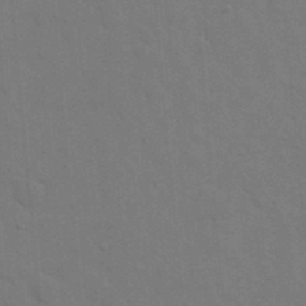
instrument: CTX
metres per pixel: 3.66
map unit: eHh
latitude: 18.9513
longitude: -64.1578
